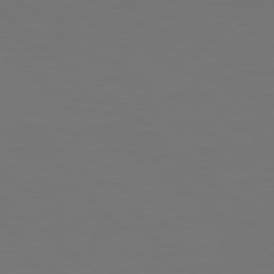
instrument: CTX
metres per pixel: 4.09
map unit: Hpe
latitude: 78.7247
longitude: 178.0283
